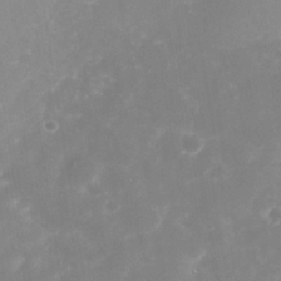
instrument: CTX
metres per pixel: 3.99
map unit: Nhe
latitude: -37.6155
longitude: -113.0647
